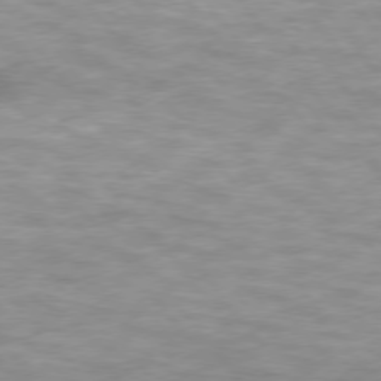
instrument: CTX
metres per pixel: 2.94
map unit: lApd
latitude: 75.0270
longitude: -50.3089
